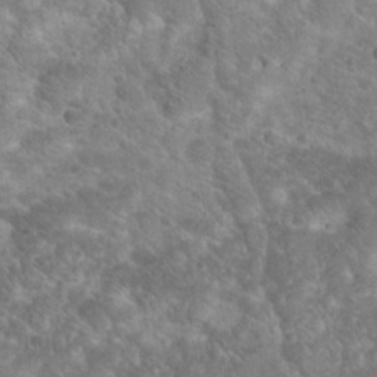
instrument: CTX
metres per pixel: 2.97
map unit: Hto
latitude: 18.8380
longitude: -36.0444
